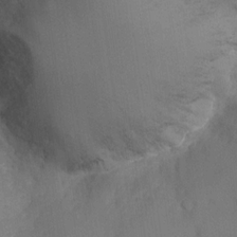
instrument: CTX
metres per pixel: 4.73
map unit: eHh
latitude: -22.3306
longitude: 15.2187
